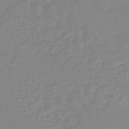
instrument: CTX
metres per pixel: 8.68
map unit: HNhu
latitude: -44.2740
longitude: 105.4076
